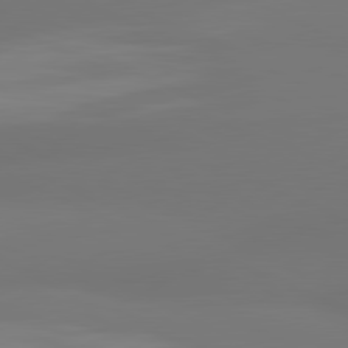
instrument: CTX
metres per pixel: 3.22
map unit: lApd
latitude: 81.1592
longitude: -165.4049
